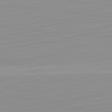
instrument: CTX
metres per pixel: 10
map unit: Hpe
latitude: -82.3873
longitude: 17.2943
